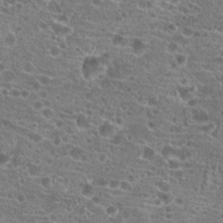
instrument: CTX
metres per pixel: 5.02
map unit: Hto
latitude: 20.4790
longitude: -42.1200
